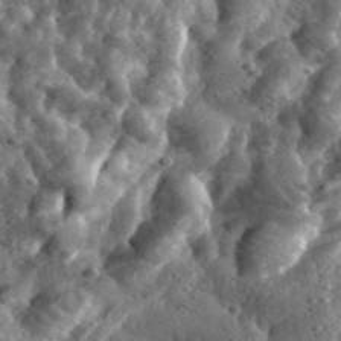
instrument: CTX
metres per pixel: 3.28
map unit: eHh
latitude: 34.0444
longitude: -78.7247
